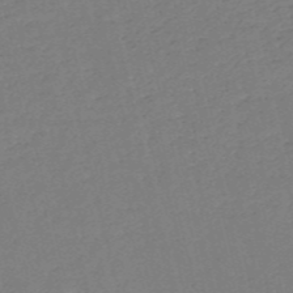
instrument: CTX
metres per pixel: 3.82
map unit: HNb
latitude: -54.4251
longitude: -39.5182
